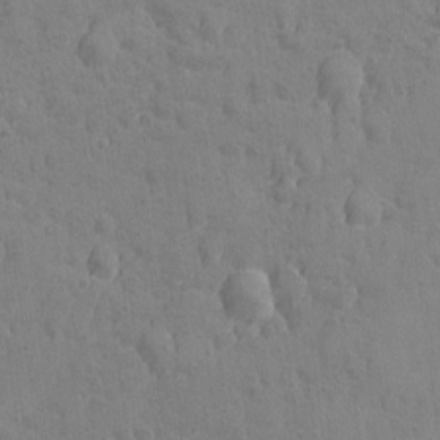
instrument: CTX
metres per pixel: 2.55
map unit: Ave
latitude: -8.1795
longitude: -119.3481
